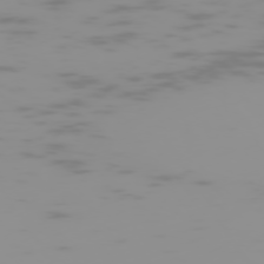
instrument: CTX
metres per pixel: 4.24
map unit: Hpe
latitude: -74.3496
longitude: 6.1983
